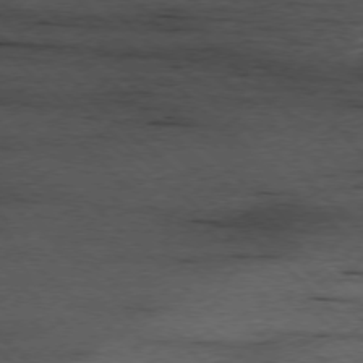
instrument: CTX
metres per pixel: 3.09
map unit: Ap
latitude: -77.0486
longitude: -86.6112
